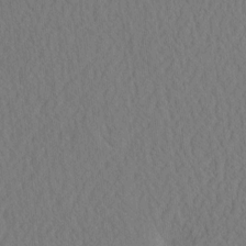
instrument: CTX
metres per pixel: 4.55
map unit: eHh
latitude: -3.0864
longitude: 16.3118
